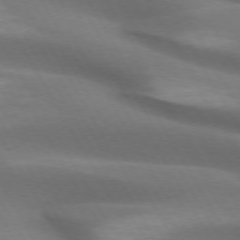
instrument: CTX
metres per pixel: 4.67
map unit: lApd
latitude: 72.8569
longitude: -51.4426
